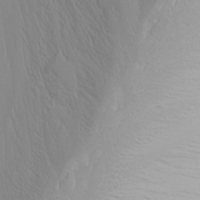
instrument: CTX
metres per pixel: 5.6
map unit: Nhu
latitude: -5.6155
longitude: -69.6505
